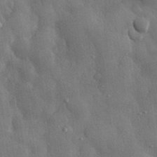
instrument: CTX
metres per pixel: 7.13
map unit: eHh
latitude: 29.8394
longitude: -78.8758
